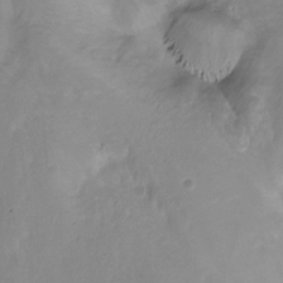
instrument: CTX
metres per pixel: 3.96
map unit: Nhu
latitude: -13.3699
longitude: -62.4790
